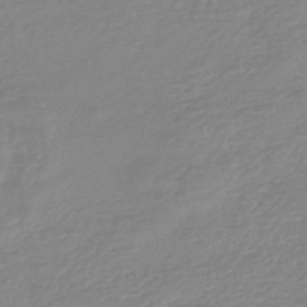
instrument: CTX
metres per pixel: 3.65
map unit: eHb
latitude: -44.9920
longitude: 81.4077
